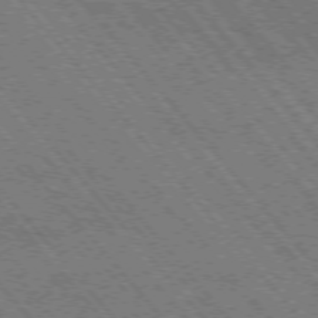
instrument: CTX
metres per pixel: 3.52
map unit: Hpe
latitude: -75.9556
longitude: -16.3089
